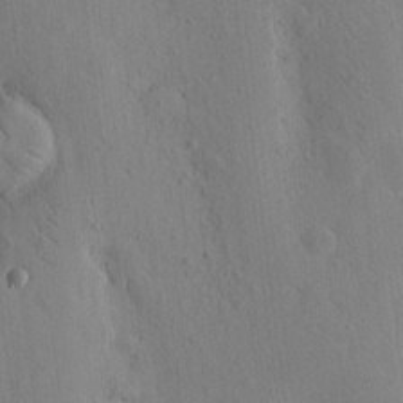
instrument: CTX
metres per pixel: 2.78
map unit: Nhu
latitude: 15.7828
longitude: -78.1389
